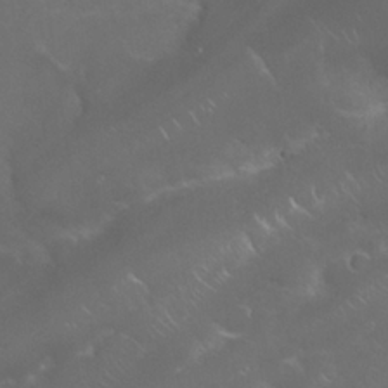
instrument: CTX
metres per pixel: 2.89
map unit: Nhu
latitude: 24.2144
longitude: -60.2900
